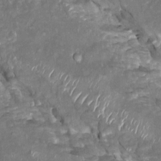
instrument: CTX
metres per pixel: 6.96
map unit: Htu
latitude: 1.5749
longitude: 142.3495
